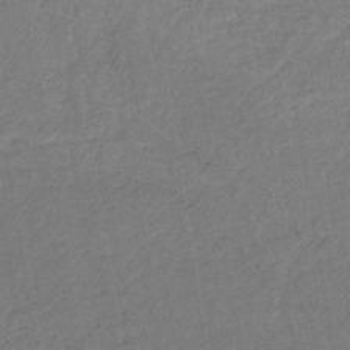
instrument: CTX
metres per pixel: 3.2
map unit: lHb
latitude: -40.7274
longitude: 71.2565
